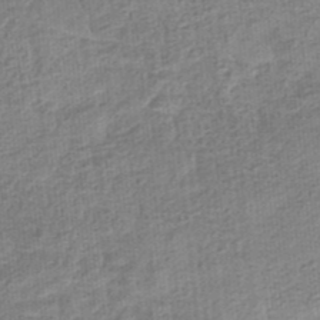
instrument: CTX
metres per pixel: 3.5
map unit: eHb
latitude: -35.8233
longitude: 79.5399
